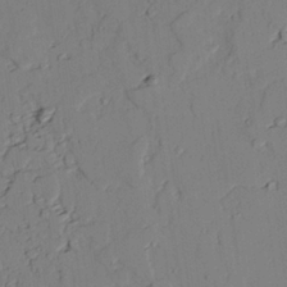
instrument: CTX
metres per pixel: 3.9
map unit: lAvf
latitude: 25.5938
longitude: -111.0459
